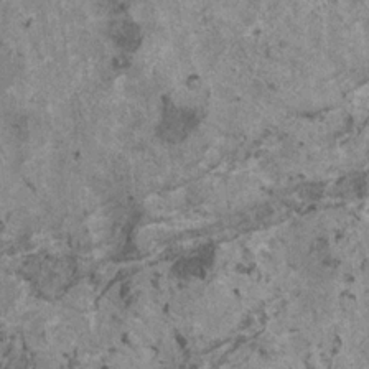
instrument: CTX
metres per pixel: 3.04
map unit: HNhu
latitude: 1.1025
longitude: 4.8030
